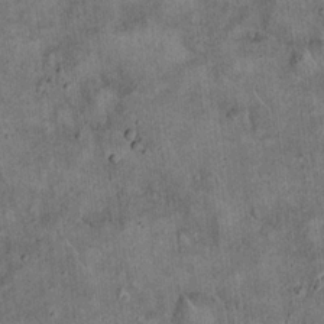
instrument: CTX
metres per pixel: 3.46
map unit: eHh
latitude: 19.1970
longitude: -60.5168
